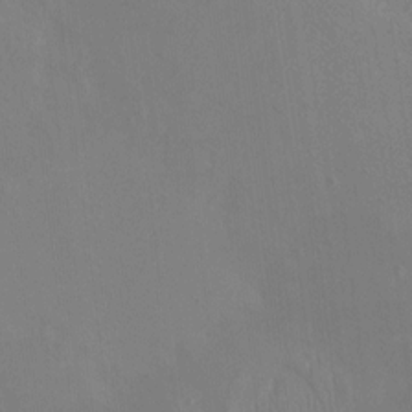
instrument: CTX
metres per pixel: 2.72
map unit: HNhu
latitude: 5.5182
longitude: 4.4440
